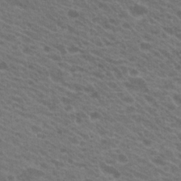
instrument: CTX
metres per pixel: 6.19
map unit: Hto
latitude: 22.4601
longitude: -37.8206
